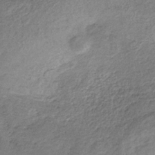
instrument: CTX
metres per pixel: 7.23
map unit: HNb
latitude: -33.1054
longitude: 59.1431
